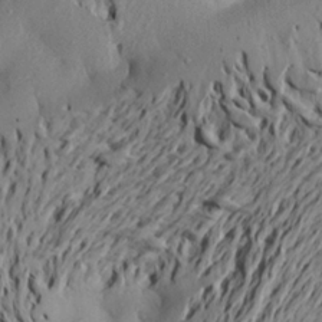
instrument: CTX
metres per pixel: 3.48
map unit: Aa
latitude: 20.6869
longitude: -148.6302
